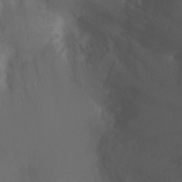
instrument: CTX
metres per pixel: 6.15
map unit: Ht
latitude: -1.2754
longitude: -17.7450
